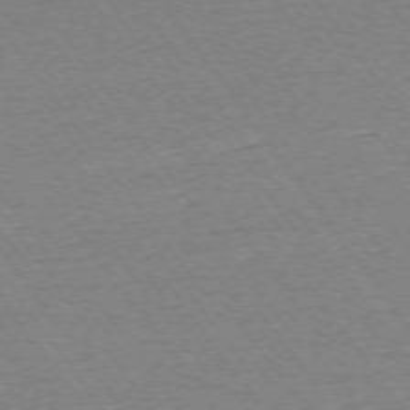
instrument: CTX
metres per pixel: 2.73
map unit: Ap
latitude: -74.7086
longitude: -82.7813
